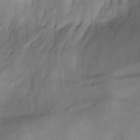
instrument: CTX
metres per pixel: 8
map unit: Aa
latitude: -3.4832
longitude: -73.9528
